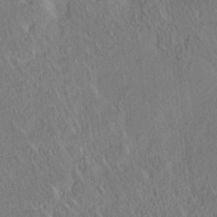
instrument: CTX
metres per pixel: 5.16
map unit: HNhu
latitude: 5.5371
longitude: 10.8786
